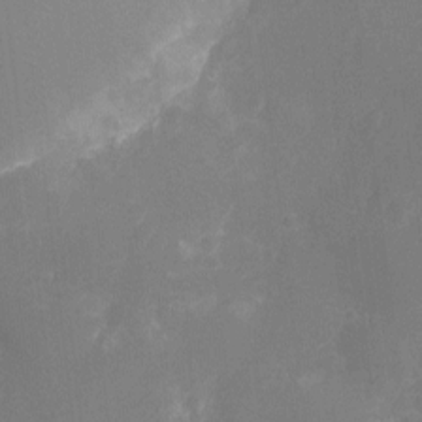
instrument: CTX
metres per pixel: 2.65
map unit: Ht
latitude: -11.5966
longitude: -23.4993
